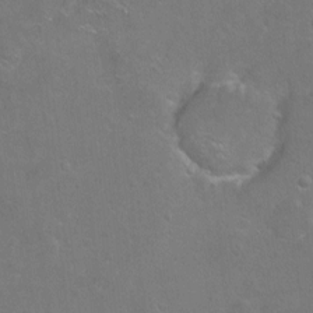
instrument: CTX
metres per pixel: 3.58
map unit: Hto
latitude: -7.1620
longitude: -35.9717
